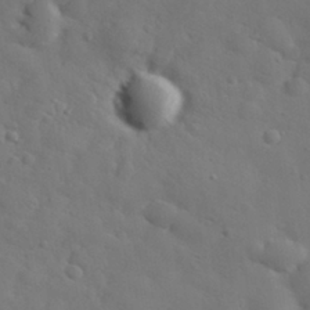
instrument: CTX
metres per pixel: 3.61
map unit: eHh
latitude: 29.9339
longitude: -73.1215
